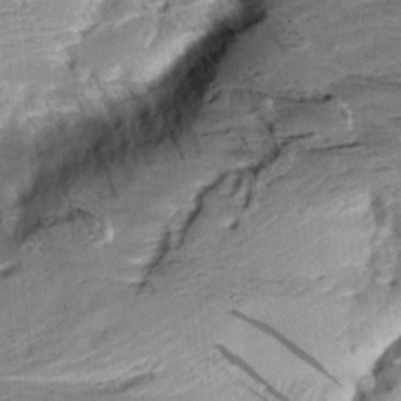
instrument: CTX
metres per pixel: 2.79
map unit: Aa
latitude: 10.2523
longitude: -141.3481
